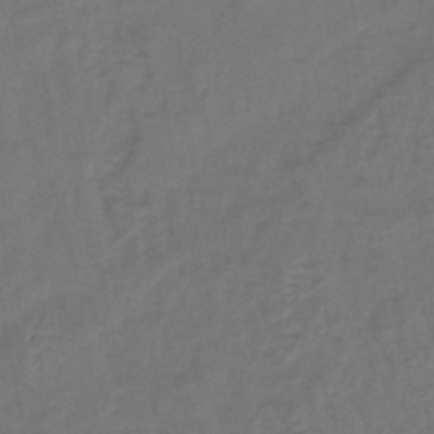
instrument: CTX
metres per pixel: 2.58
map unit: lHb
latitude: -43.0108
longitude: 64.2362
